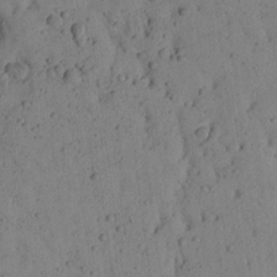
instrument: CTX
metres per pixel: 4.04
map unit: Aa
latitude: 23.1403
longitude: -148.1011
